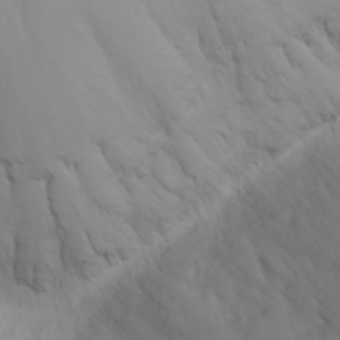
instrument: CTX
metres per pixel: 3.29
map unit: eHh
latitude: -5.2565
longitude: -84.4979
